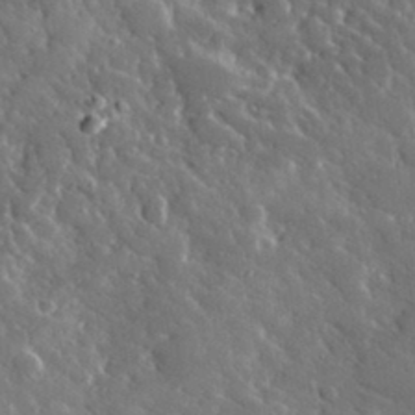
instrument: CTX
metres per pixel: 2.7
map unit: lHvf
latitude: 33.4049
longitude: -84.9514
